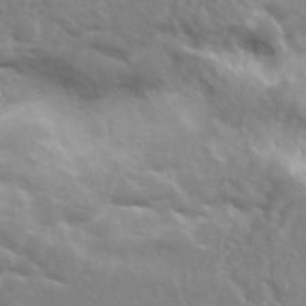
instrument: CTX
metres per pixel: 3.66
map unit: Ave
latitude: 18.3656
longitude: -133.5938
